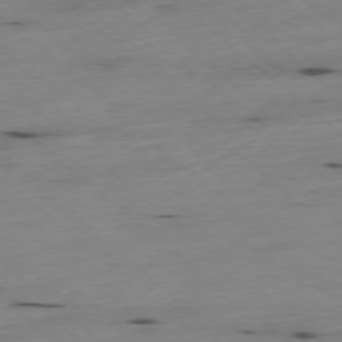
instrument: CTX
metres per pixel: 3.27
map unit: Ap
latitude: -77.9745
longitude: -89.7261
